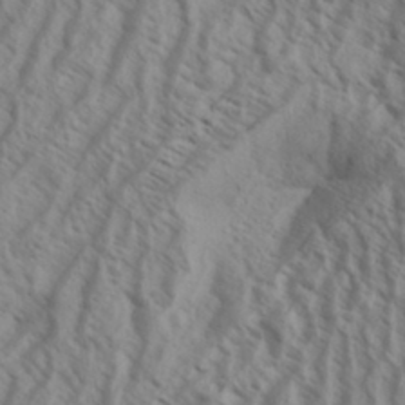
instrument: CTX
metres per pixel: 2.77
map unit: Aa
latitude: 33.7828
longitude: -138.6301
